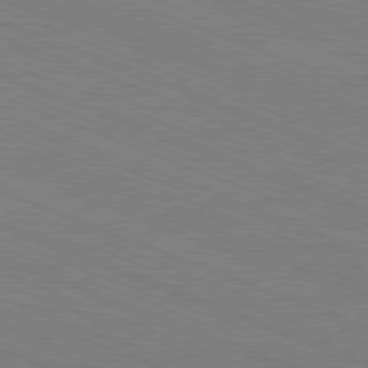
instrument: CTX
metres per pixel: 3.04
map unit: Ap
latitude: -81.1998
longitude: -74.8380
